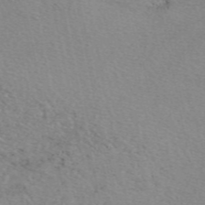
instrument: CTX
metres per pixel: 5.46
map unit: eAb
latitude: 50.0633
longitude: 106.8975
